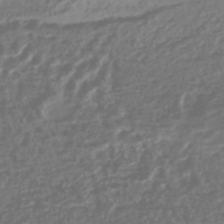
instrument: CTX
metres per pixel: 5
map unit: ANa
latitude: -44.9920
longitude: 106.4818
